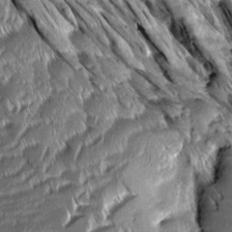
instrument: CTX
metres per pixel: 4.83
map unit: Aa
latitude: 8.0255
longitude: -132.6113
